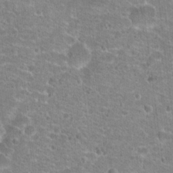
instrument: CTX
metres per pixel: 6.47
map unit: Hto
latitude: 21.3104
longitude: -42.5735
